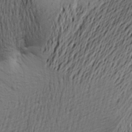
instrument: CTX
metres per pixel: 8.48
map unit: Aa
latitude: 23.6505
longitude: -150.2333
